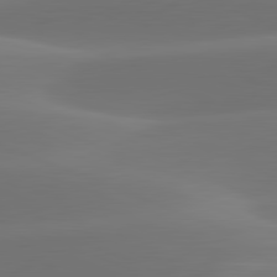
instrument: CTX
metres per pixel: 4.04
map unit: lApd
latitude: 81.8016
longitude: -162.0255
